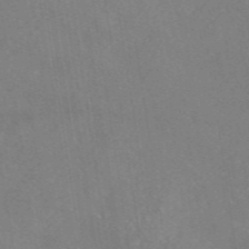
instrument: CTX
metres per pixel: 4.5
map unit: eAb
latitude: 46.3279
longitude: 111.5399
